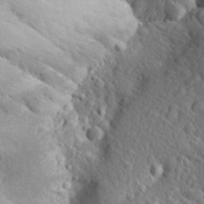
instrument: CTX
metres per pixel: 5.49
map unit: Aa
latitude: 23.8394
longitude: -146.2901
